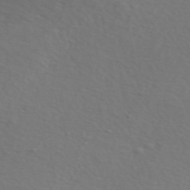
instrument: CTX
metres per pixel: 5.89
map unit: ANa
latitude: 51.2348
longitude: -70.8002
